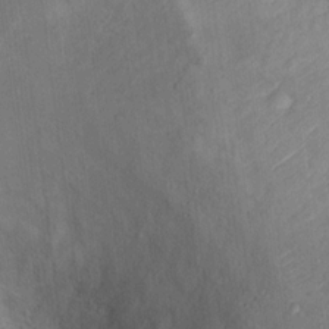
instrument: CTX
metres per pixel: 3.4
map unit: Ht
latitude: 12.9325
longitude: -40.4412
